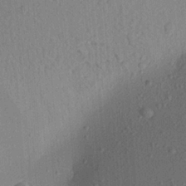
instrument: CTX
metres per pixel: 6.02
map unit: Aa
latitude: 21.9150
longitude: -143.9717
